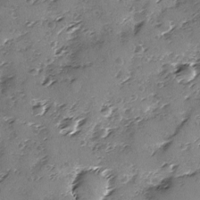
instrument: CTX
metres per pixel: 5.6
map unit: Ave
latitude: -8.7274
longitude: -117.9150
